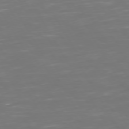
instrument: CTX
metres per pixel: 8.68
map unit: Hpe
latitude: 73.0081
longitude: -126.3845
